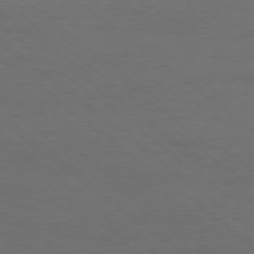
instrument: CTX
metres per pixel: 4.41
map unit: Ap
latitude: -78.6518
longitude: -56.2711
